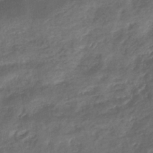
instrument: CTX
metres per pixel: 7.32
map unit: eHb
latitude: -39.4266
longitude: 78.9163
